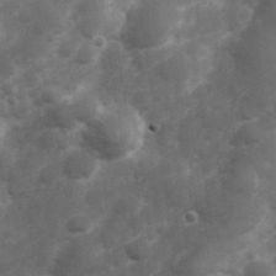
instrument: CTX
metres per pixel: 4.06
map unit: Hve
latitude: 33.0458
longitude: 151.1431
